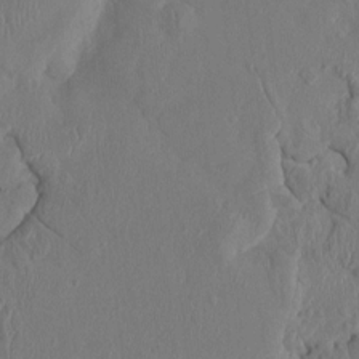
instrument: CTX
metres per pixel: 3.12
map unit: HNhu
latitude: 3.8394
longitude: -6.4412
